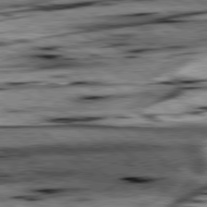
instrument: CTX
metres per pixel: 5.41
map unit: lApd
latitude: 79.2537
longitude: -48.8002
